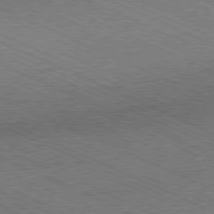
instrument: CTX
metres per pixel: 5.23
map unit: Ap
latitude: -81.0109
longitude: -75.2726
